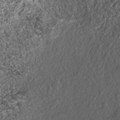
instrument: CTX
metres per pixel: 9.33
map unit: ANa
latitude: -41.9178
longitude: 109.5777
